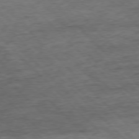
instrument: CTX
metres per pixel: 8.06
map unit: Hpe
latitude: -77.4832
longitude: 14.8219
